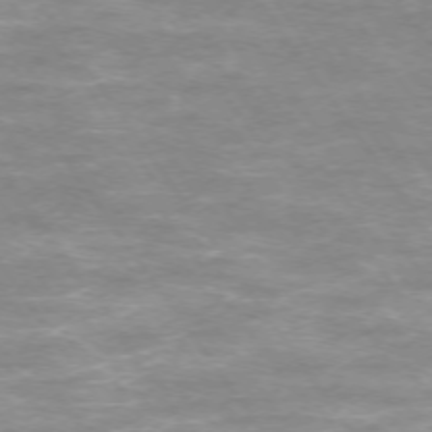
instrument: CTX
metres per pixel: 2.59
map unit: Ap
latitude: -74.8030
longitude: -75.6883
